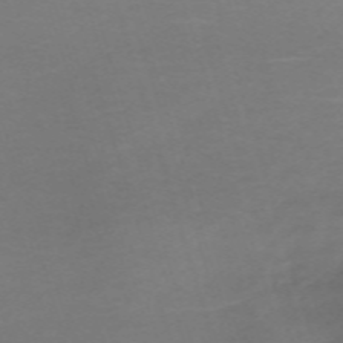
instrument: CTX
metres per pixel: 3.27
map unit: eHh
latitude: -62.3873
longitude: 52.7085
